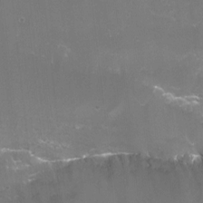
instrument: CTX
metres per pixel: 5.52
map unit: Nhu
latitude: -13.3132
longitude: -64.4412
